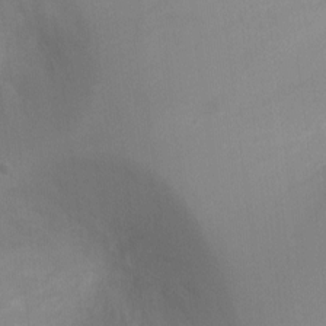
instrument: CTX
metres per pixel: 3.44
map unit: Ht
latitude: -9.6722
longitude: -24.3278
